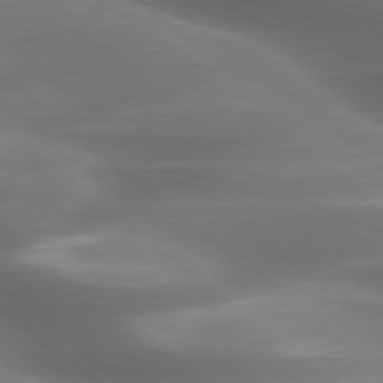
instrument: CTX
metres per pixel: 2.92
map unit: lApd
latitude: 79.5182
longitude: -117.3482
